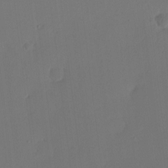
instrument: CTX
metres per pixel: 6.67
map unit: eHh
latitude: -3.5399
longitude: 17.2187
